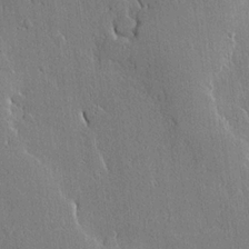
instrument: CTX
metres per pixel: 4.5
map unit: lHvf
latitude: 20.1956
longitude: 145.4643
